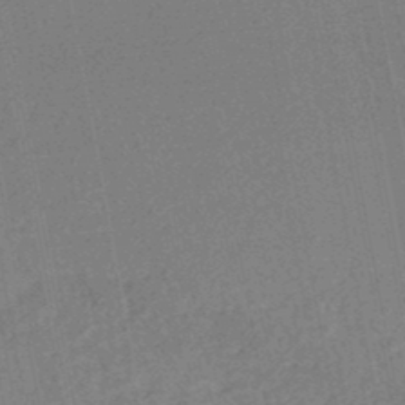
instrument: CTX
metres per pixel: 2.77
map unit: HNhu
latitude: -47.2943
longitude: 98.9542
